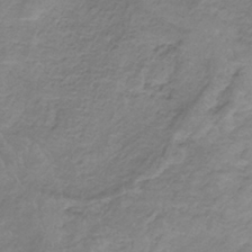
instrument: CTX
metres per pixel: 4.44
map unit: HNb
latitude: -34.8408
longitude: 56.2550
